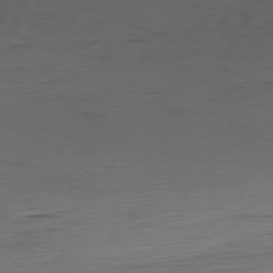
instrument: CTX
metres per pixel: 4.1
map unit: Ap
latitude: -76.8408
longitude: -73.4427
